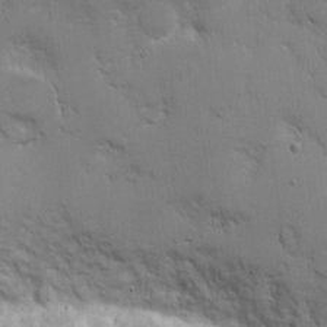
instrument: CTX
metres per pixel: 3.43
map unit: eHh
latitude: 7.1970
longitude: -67.5749
